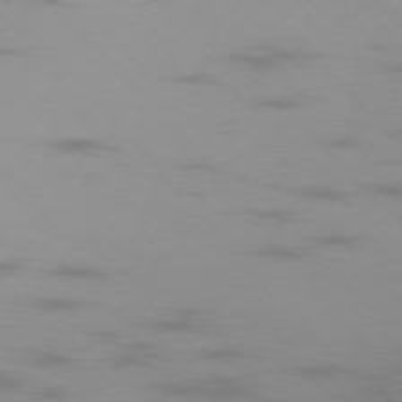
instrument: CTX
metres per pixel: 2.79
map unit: Ap
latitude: -75.0676
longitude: -75.9717
